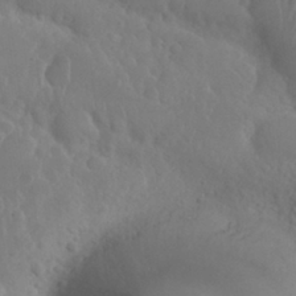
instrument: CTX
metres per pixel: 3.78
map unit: Nhu
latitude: 29.3670
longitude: -55.4993
